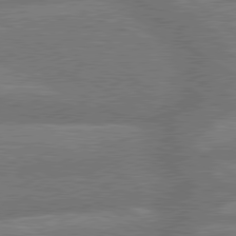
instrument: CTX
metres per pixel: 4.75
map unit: lApd
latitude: 79.7828
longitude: -166.1388
